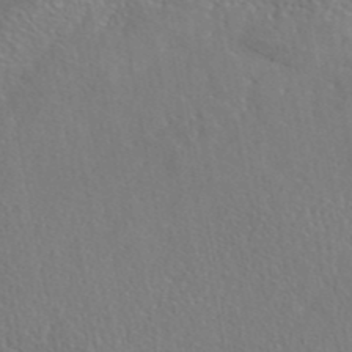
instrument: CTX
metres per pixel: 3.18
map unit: eAb
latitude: 41.9528
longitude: 105.1431
